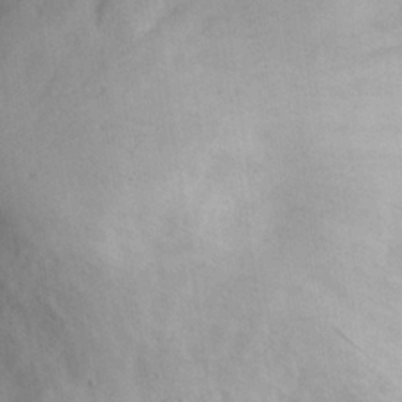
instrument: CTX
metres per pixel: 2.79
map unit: eHh
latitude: 25.8394
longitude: -66.4034
